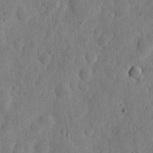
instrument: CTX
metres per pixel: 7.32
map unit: eHh
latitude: 6.1578
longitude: -71.8583
